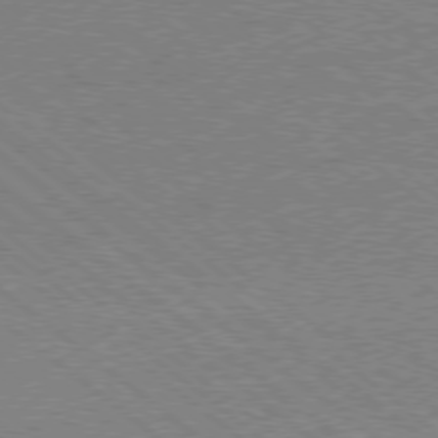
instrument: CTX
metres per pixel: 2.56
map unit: Ap
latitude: -78.9163
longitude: -101.3482
